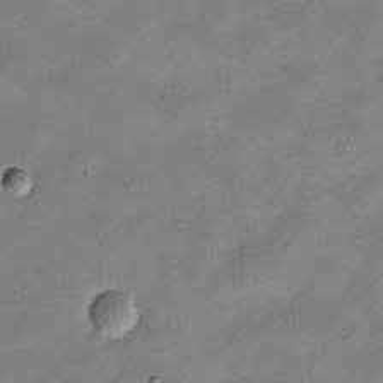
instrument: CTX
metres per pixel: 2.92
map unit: Nve
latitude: -24.0472
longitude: 106.4251
